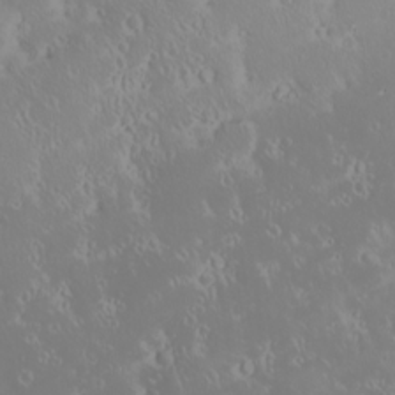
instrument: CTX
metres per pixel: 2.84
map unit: eHh
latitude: -1.8423
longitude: 20.0283
